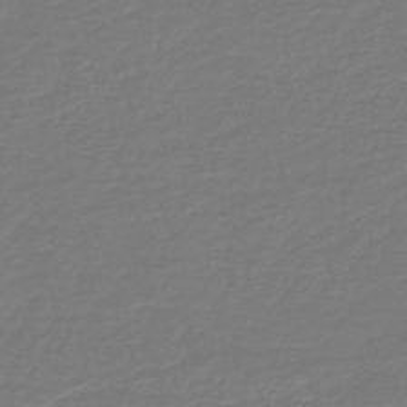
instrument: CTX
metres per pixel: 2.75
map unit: HNb
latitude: -46.8975
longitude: 54.2551
